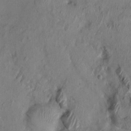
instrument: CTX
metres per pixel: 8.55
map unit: Ht
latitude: -1.8990
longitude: -15.1781
